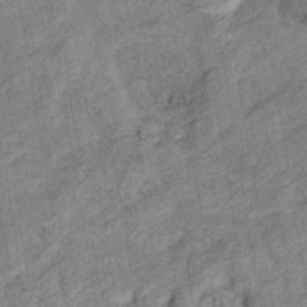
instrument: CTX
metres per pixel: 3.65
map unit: eHb
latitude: -38.0850
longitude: 77.3510
